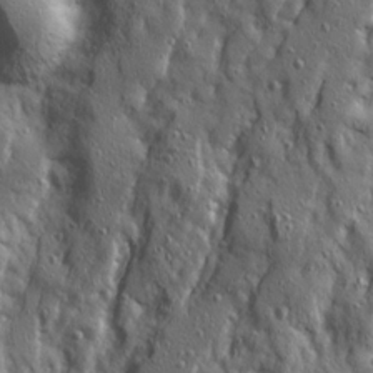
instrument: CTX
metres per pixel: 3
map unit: Ave
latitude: 21.9717
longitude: -131.1593
